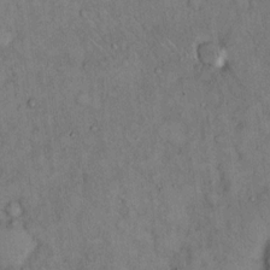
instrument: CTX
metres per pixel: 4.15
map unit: Hto
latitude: 12.8758
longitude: -60.9513
